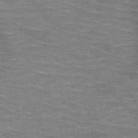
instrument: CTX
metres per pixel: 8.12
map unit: HNb
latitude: -47.9178
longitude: -45.9717
